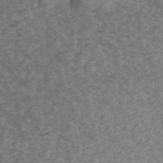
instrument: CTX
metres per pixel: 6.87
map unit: ANa
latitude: 43.1970
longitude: 16.5952
